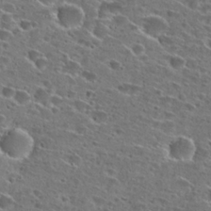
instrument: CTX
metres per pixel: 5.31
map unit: Hto
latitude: 26.4412
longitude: -46.5546
